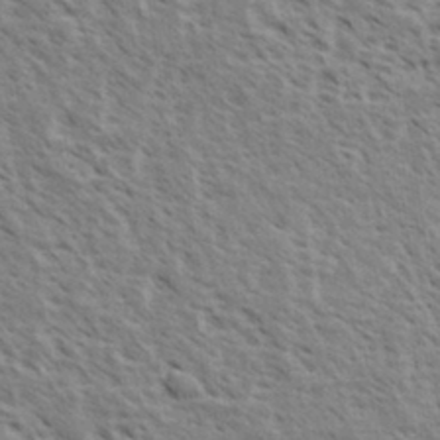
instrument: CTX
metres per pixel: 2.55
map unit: eHh
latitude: 34.1200
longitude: -140.8380
